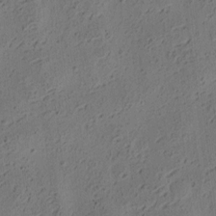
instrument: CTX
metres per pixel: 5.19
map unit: eHh
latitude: 3.6127
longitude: -78.4223
